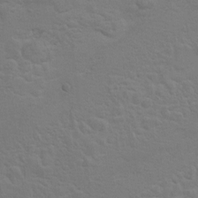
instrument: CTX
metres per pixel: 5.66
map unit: Hto
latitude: 8.5168
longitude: -31.0270
